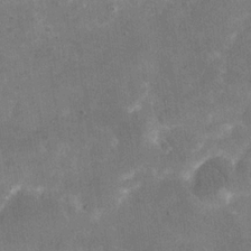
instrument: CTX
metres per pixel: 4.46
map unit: eHh
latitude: 20.2334
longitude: -65.4048
